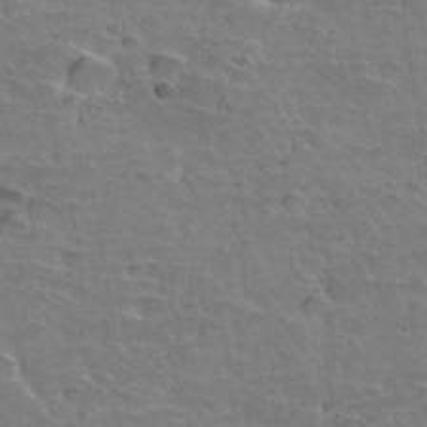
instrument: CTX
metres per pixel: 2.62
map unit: Hto
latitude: 35.6694
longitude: -43.6127
